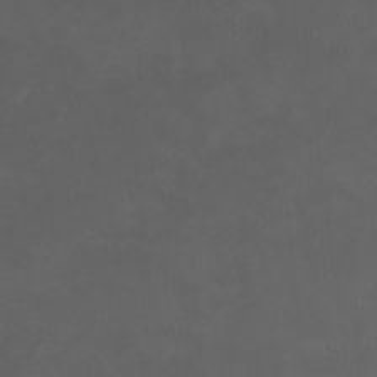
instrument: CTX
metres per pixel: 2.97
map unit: HNhu
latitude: 8.1011
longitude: 11.1242
